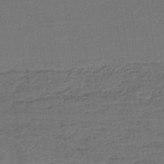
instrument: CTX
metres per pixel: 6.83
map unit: lHb
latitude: -39.6533
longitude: 55.2376
